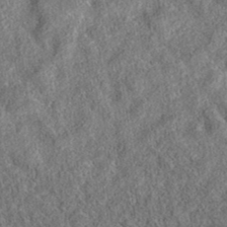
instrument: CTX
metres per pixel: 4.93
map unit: eAb
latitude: 36.2901
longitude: 113.6155
